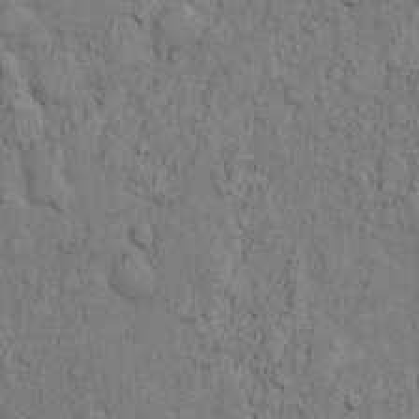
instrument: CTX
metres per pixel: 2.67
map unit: Hto
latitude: 12.0633
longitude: -57.8961
